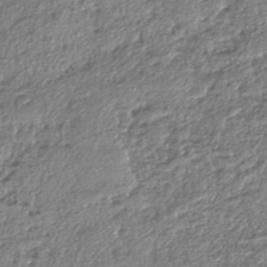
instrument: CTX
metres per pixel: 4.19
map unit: eHh
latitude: -41.9178
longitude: 123.3699
